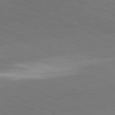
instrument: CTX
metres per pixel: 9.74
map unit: lApd
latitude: 81.8961
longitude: -155.4804
